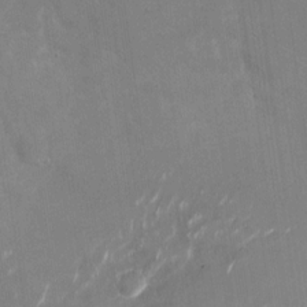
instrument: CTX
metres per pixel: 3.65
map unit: Nhu
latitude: -27.7666
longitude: -74.6302
